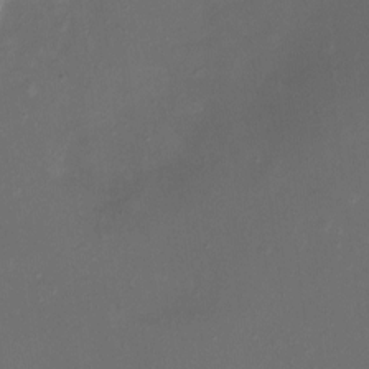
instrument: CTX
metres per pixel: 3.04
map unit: Nhu
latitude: -11.5210
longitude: -34.1388
